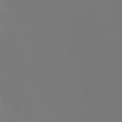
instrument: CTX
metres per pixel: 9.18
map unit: Htu
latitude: -13.2376
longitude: -48.3278
